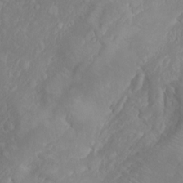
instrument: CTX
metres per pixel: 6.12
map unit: Htu
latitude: -4.5951
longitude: -87.8205
